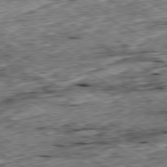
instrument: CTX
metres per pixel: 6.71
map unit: Ap
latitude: -80.5007
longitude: -87.6694
